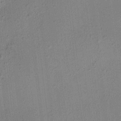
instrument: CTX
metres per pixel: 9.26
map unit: HNhu
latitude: 7.1970
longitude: 15.3321
